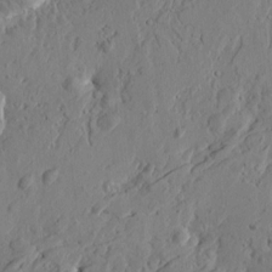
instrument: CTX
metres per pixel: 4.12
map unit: Htu
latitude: -2.1038
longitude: -178.4601
